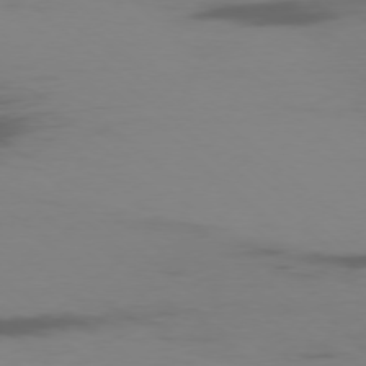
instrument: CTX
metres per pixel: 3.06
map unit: Ap
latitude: -76.9920
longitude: -67.0080
